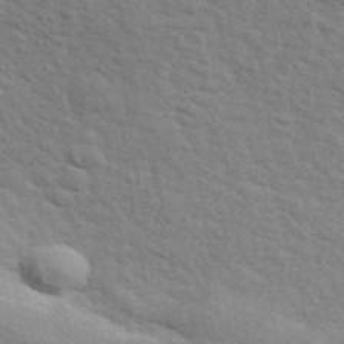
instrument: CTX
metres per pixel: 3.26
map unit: ANa
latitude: 41.5371
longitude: 29.5777
